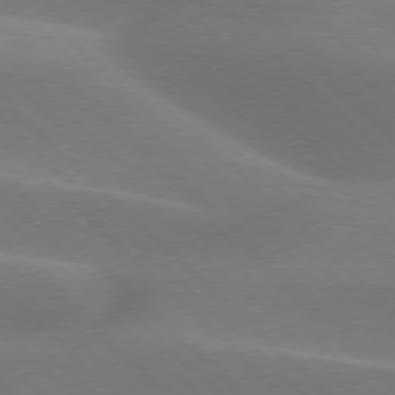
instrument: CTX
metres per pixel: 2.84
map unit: lApd
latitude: 77.2348
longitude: -51.8772
